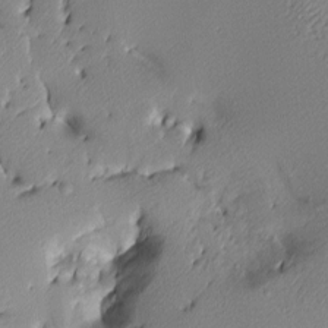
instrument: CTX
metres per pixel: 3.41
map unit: lAa
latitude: 3.8394
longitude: -116.0822
